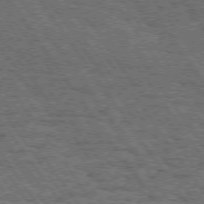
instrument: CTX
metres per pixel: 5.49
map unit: Hpe
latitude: 73.7450
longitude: -131.4049
